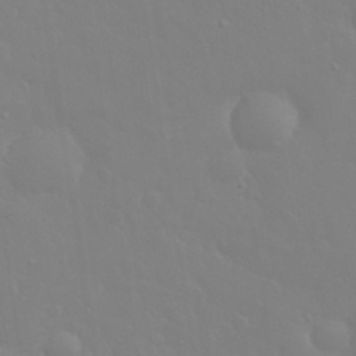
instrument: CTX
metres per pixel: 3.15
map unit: eHh
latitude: 33.0458
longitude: -60.6301
